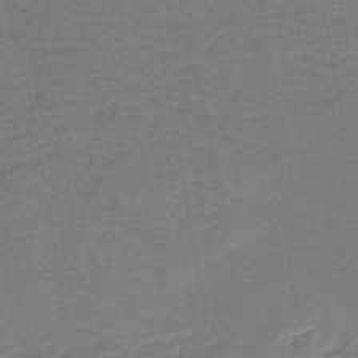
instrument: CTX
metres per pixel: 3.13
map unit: HNb
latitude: -46.0850
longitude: 52.0661
